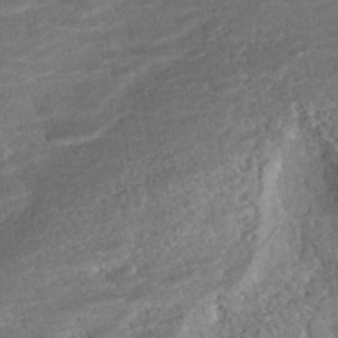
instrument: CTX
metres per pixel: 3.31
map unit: ANa
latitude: -43.1998
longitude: 108.1795
